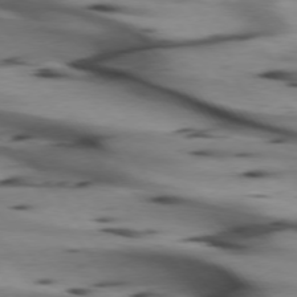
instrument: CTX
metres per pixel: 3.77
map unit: lApd
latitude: 74.7813
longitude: -65.4048
